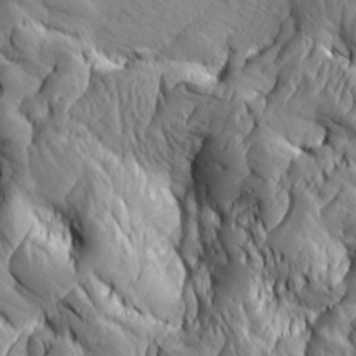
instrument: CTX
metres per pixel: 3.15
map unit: Aa
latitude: 7.1214
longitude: -129.1214
